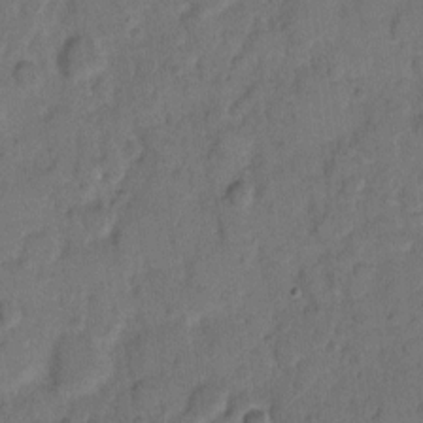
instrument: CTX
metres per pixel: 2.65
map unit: eHh
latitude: 9.5749
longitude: -64.4790
